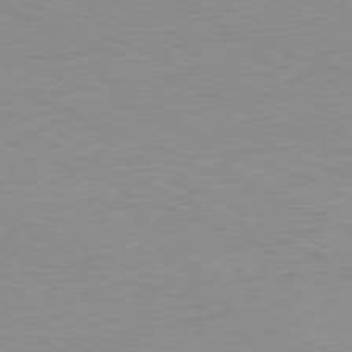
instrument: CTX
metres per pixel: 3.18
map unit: Ap
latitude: -78.7463
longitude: -71.1970
